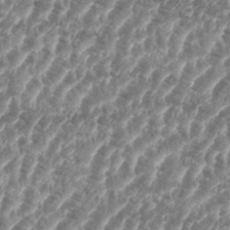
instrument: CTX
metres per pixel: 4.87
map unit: eHh
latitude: 35.4804
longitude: -135.8772
